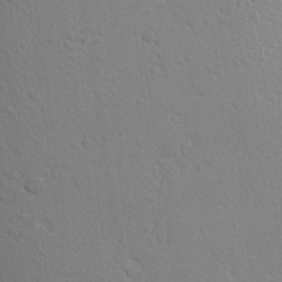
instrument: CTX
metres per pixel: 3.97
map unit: Aa
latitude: 24.2711
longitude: -147.0837
